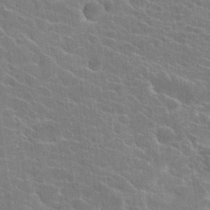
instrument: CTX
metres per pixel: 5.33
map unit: Hto
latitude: 23.8394
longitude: -40.6679
